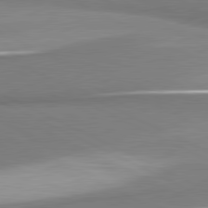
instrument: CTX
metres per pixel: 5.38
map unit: lApd
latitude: 81.3104
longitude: 167.4832
